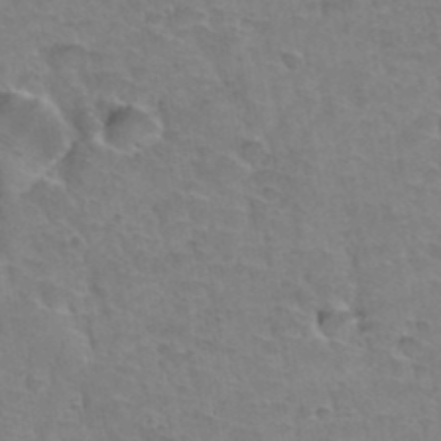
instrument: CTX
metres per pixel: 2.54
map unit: Hto
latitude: 35.8394
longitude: -43.6316
